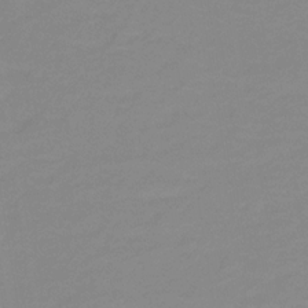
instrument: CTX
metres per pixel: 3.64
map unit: lHb
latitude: -31.7666
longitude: 66.4629
